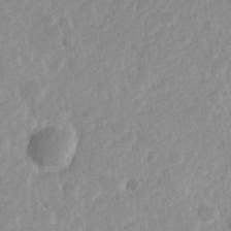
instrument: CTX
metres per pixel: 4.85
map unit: Hve
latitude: 24.5923
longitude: 144.2928
